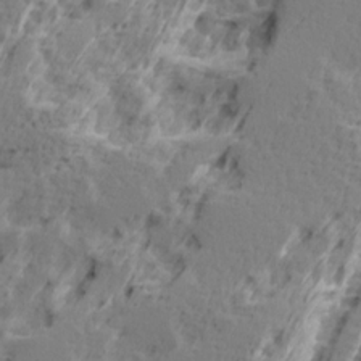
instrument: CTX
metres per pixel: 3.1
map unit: Ave
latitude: 16.1578
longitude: -137.8017
